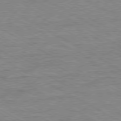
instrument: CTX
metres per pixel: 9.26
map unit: Ap
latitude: -80.5952
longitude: -77.4615
